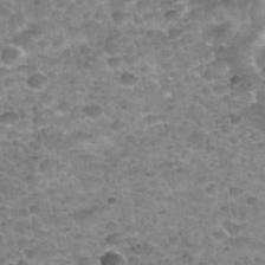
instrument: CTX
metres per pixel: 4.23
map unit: Nhu
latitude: 32.4412
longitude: -53.2537
